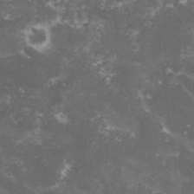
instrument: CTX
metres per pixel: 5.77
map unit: lHvf
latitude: -15.8045
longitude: -99.5560
